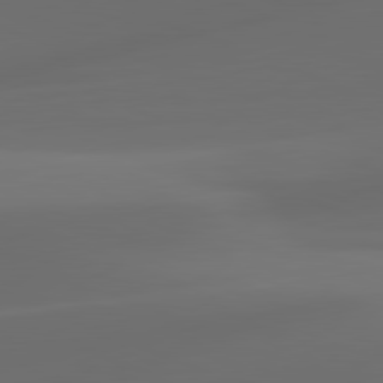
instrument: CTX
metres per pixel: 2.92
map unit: lApd
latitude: 81.2159
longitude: -83.5560
